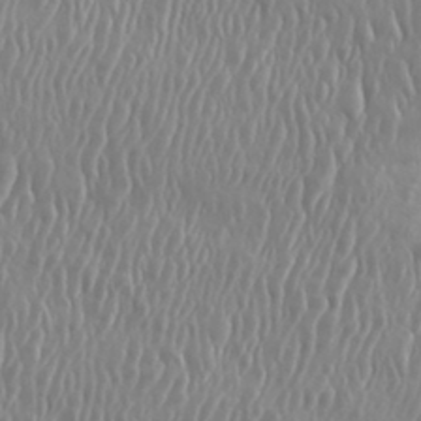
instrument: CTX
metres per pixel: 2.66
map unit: eHh
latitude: 33.9528
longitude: -132.9892
